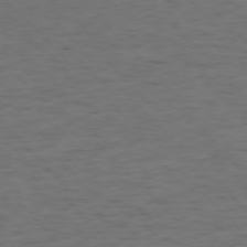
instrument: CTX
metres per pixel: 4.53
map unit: Ap
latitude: -76.9353
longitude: -91.3482
